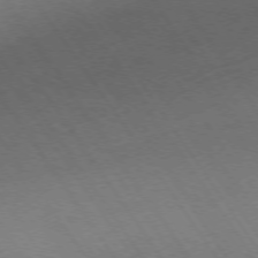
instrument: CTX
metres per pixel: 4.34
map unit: Ap
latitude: -75.8045
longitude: -65.7072
